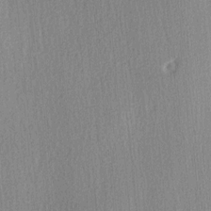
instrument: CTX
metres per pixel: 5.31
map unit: Ave
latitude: 3.2348
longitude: -111.6883
